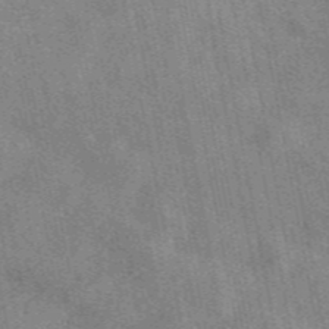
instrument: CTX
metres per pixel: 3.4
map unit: eAb
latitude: 47.8206
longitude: 122.1228
